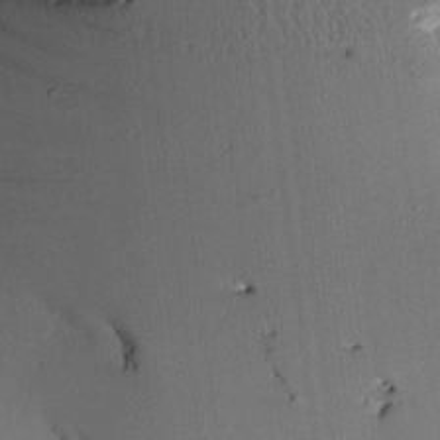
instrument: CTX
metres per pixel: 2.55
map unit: Aa
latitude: 10.9514
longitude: -127.8772
